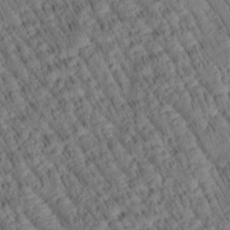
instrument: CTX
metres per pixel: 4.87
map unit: Htu
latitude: 2.5734
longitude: 178.6896
